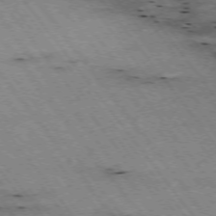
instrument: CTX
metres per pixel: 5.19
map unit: Hpe
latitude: -74.9164
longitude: 4.5196
